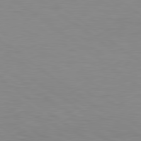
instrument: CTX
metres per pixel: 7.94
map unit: lApd
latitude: 79.6127
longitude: -47.3293
